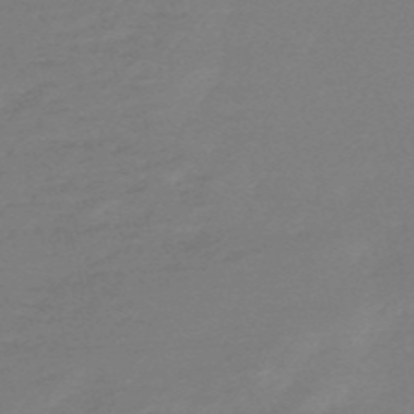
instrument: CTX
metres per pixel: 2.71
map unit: HNb
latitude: -55.1809
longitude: -40.7435
